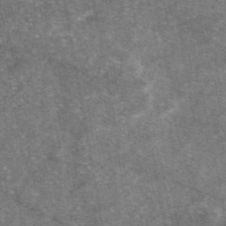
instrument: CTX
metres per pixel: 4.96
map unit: eAb
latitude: 47.2159
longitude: 121.1620
